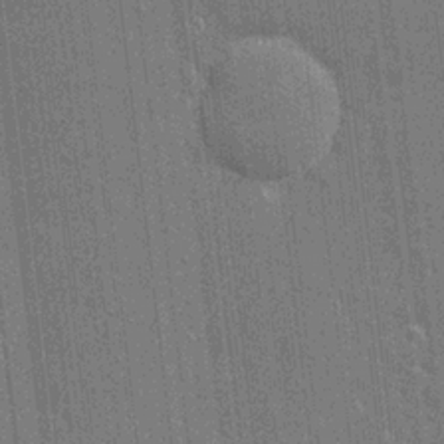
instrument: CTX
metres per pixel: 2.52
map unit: eHh
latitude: 5.8961
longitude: -74.6302
